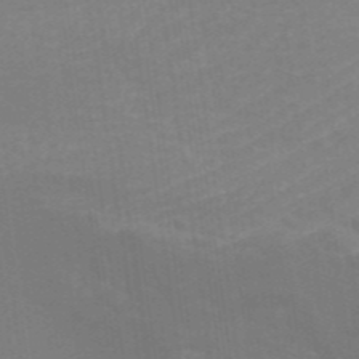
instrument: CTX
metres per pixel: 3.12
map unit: ANa
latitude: 43.6883
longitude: 27.9178
